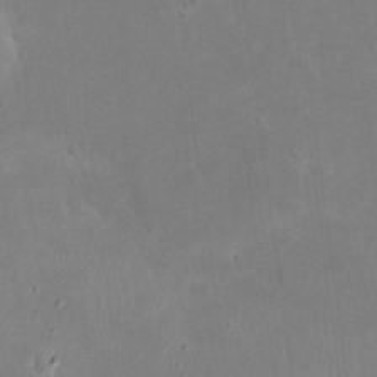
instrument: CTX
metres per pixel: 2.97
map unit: eHh
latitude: 17.6127
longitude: -72.7247
